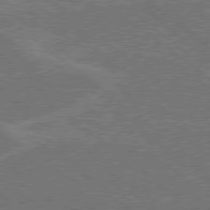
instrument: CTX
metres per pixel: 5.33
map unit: Hpe
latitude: 78.5357
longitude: -161.0080
